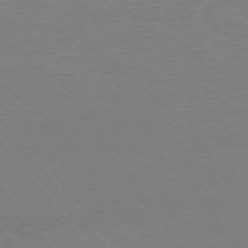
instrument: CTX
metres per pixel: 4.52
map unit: Ap
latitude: -76.1228
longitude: -60.6112
